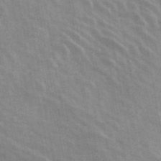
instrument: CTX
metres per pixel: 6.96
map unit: ANa
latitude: 44.4979
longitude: 46.9352
